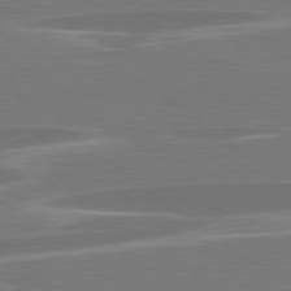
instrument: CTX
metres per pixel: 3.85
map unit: lApd
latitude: 79.2726
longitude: -93.6316
